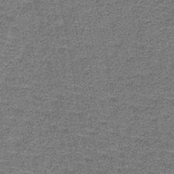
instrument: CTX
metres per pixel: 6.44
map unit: lHb
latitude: -40.4251
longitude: 58.7841
